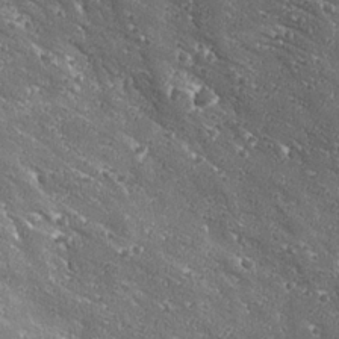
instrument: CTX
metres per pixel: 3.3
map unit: Ave
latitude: 19.1970
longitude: -137.4049
